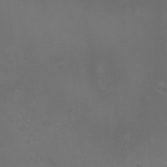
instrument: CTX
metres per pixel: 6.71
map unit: Nhu
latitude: -7.7099
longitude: -73.1404
